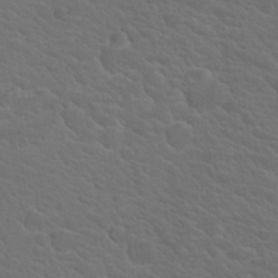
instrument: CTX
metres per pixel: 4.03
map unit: Nhu
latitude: 17.8017
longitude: -33.3671
